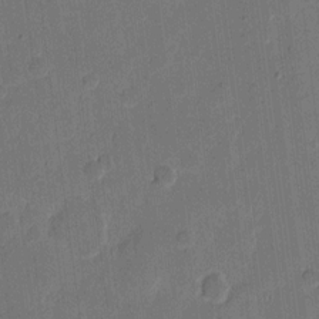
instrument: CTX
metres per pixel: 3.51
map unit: eHh
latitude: 11.3482
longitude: -66.8380
